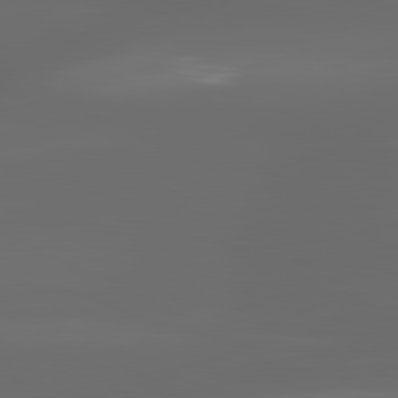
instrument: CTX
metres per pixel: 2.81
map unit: lApd
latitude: 80.9892
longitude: -137.9150
